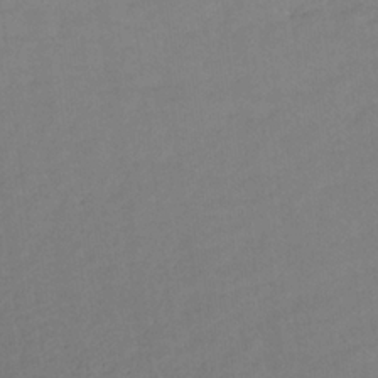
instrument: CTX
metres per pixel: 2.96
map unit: lHb
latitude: -33.0109
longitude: 64.1984
